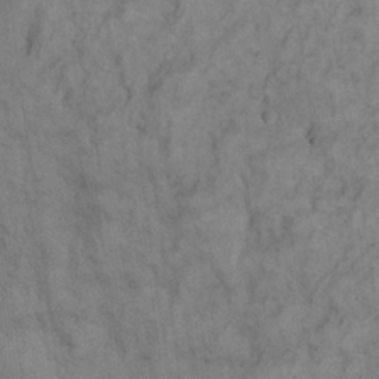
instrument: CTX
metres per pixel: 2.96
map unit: eHh
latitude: 19.3292
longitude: -61.9339
